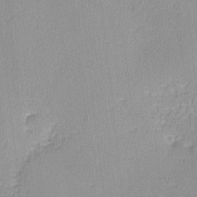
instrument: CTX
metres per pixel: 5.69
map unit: lHvf
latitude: -12.2362
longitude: -99.5749
